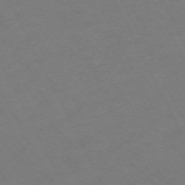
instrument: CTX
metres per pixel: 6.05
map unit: Hpe
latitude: -70.6896
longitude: 15.5210
